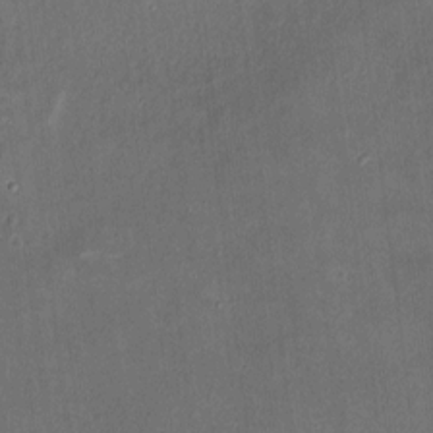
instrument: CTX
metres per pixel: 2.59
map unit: eHh
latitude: 8.4223
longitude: -73.8773
